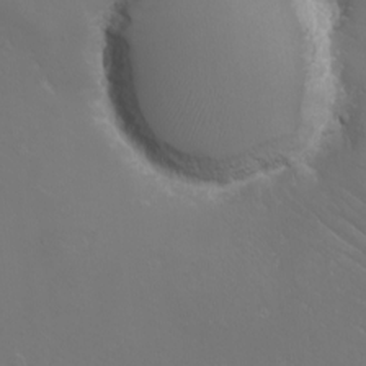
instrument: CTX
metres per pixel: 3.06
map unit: eHh
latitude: -10.9353
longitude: -65.2348
